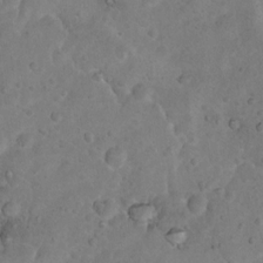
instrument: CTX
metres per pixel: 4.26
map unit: Nhu
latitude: 9.0459
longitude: -22.7057
